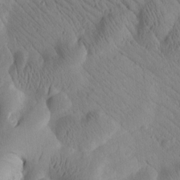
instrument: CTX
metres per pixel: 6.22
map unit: Htu
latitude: 1.1025
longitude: 176.1984
